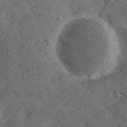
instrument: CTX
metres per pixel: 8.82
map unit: Ave
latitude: 0.3656
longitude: -111.4616
